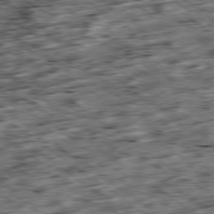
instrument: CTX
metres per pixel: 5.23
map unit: Ap
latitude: -79.6155
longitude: -47.5560
